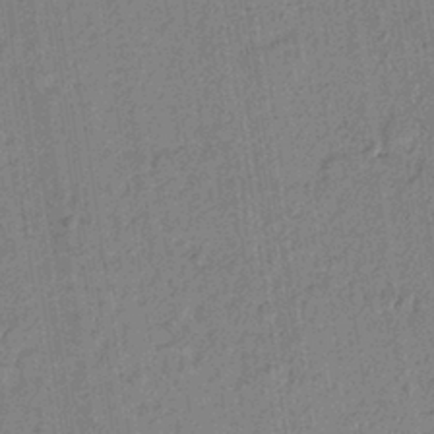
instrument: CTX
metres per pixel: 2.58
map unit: lAvf
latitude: 8.7246
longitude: 165.3510
